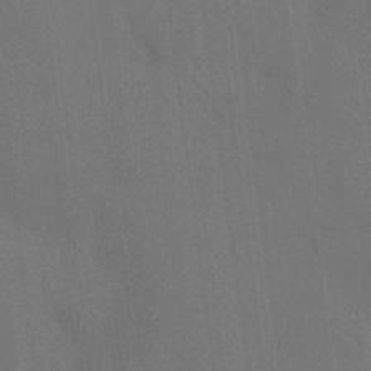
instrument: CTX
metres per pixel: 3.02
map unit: HNhu
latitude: 12.5735
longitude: 11.1431
